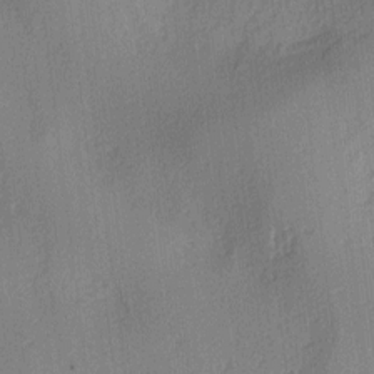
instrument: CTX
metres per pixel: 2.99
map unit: lAa
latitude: 3.6883
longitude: -111.7072
